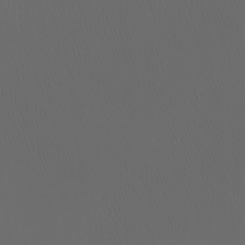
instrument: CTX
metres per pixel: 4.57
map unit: Htu
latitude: -4.8975
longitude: -88.8002
